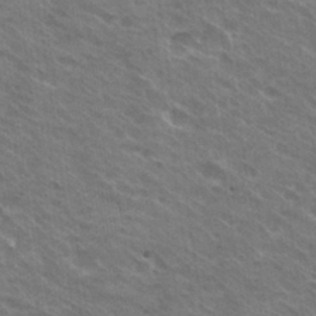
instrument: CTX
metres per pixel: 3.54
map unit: Hto
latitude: 30.6869
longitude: -43.4427
